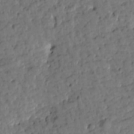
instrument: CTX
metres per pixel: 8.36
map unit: Htu
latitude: 0.3656
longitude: -179.5560
